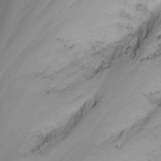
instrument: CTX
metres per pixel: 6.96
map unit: Nhu
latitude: -5.6910
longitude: -69.9150
